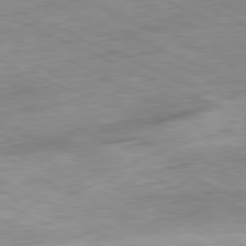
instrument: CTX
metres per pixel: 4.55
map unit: Ap
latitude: -81.5966
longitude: -87.7827
